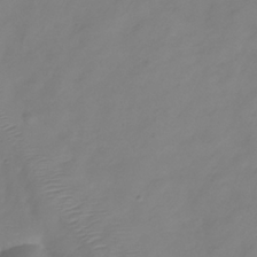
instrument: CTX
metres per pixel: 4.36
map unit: Hve
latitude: -33.4833
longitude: 91.5399
